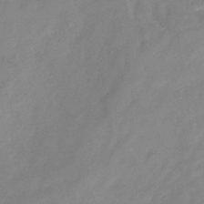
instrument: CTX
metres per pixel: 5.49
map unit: Hve
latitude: -33.4833
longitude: 90.2551
